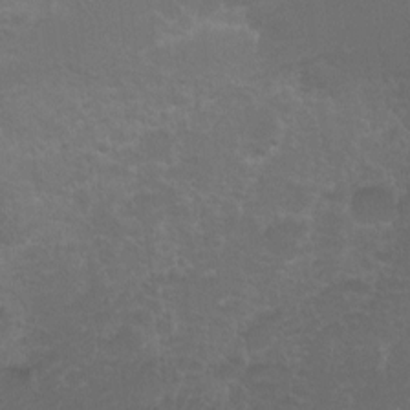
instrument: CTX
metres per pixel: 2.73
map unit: eHh
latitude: -5.7855
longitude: -78.7435
